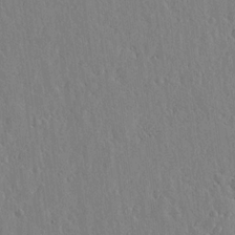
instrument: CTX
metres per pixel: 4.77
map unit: lHvf
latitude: 18.8191
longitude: -115.8772
